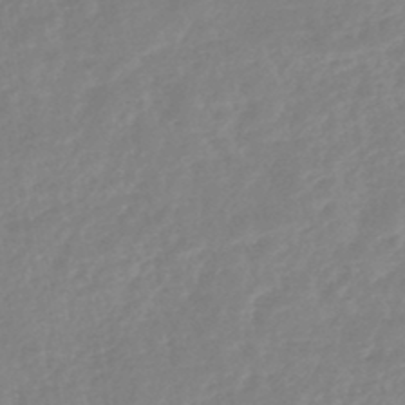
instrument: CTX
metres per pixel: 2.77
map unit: eHb
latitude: -45.4077
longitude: 84.1416
